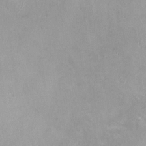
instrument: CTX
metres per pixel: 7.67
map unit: HNhu
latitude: -0.5385
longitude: -4.2711
